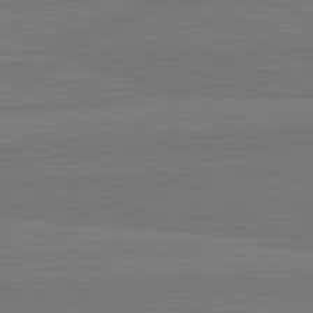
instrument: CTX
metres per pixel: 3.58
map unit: lApd
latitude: 82.3656
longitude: 166.3306
